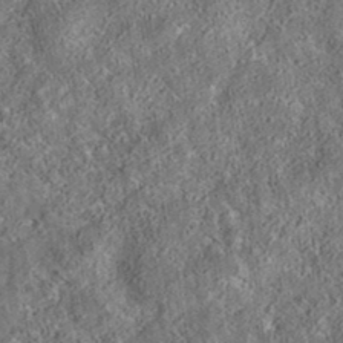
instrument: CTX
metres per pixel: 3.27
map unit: eAb
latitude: 35.8394
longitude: 115.5399
